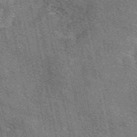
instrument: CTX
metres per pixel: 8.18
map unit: eAb
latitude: 50.6868
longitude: 114.4062
